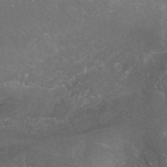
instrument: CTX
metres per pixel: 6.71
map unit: ANa
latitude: 41.5371
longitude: 27.2564
